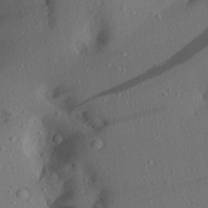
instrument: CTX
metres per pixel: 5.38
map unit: Aa
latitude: 21.6694
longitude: -144.9325
